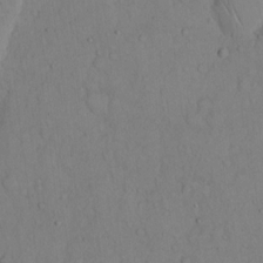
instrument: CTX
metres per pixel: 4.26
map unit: Hto
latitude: 13.2159
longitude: -56.4789
